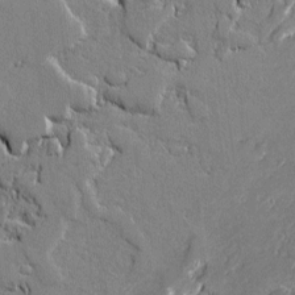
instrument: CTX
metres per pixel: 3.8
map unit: lAvf
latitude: -0.7464
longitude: -108.9135
